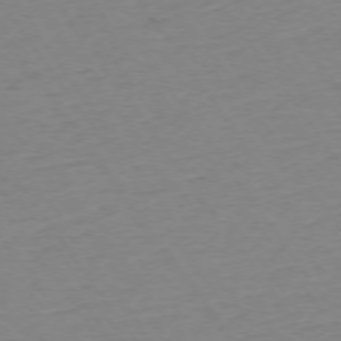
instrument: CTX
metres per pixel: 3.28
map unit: Ap
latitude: -74.6330
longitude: -85.2726
